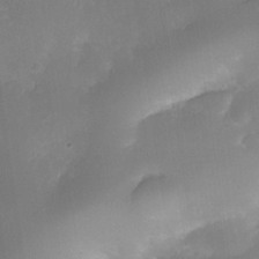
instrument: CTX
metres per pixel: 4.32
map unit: Nhe
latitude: -35.6344
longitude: -145.4804
